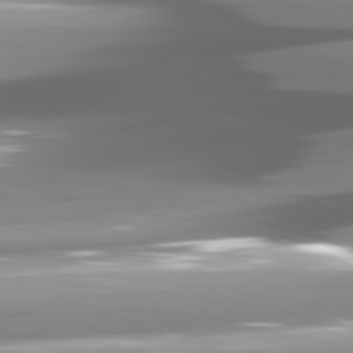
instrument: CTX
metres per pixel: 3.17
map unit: lApd
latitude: 81.0458
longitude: -145.5938
